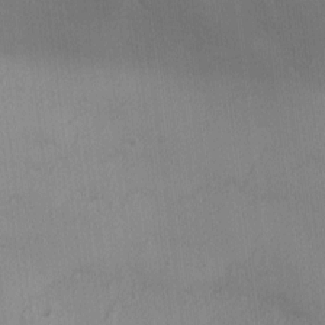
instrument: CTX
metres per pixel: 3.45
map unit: Ave
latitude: -10.1417
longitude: -122.8569
